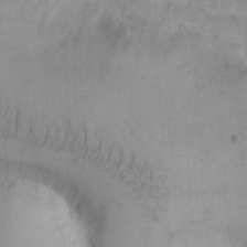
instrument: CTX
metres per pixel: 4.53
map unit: eHh
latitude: -9.6155
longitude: -66.7435
